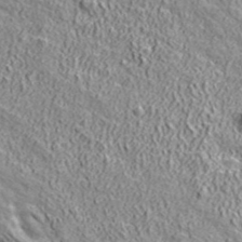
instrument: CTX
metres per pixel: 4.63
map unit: ANa
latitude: 42.7813
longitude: -87.2159
